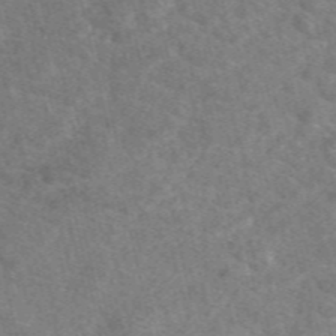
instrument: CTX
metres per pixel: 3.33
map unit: eAb
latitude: 49.4048
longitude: 112.0850
